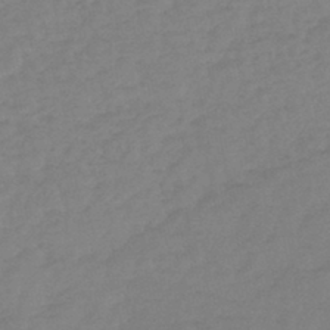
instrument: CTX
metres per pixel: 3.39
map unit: lHb
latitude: -44.0283
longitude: 73.9556
